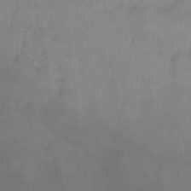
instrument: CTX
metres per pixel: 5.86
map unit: Ht
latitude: -8.6707
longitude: -35.3859
